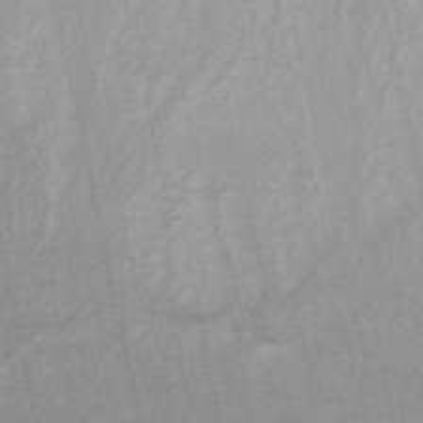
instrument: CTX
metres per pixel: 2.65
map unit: ANa
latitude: 44.6301
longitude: 27.8044
